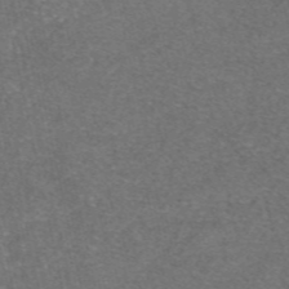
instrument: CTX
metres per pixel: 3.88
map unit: eAb
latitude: 47.9339
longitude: 104.9352
